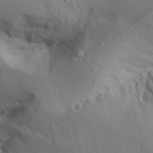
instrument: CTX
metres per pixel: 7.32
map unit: Aa
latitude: 30.1767
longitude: -133.4049
